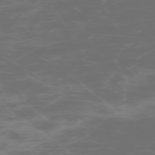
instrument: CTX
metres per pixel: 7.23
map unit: Hpe
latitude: -73.9178
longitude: 6.4629
